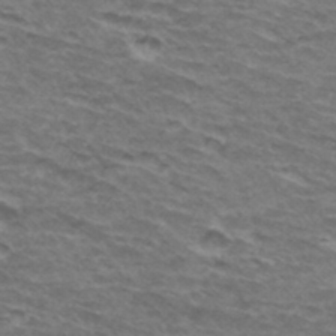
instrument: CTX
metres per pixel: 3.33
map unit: Hto
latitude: 34.5923
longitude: -42.8002
